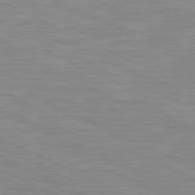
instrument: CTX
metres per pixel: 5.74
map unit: lApd
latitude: 81.4048
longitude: -169.7450
